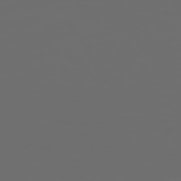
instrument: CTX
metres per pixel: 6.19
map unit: Hpe
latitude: 73.7639
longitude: -127.3104
